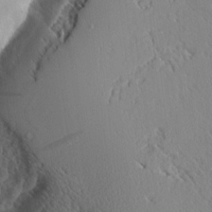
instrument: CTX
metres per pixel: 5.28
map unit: Aa
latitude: 9.1403
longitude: -135.2915
